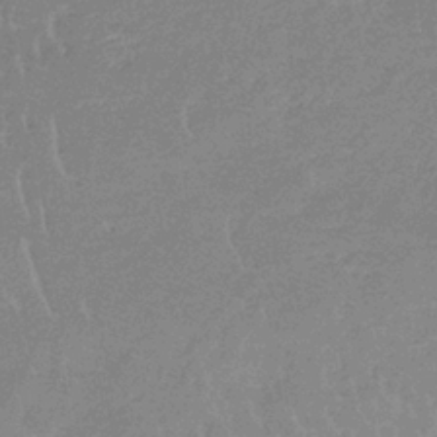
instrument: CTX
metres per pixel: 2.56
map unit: lHb
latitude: -33.8612
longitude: 69.2942
